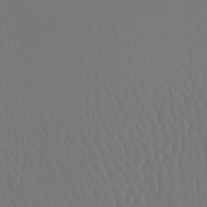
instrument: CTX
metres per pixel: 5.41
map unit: lHb
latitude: -42.8030
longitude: 66.7841
